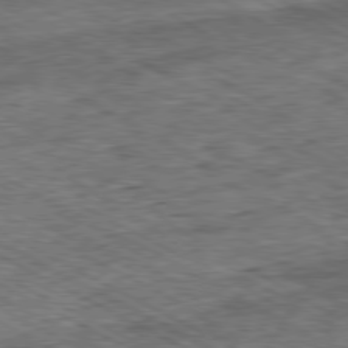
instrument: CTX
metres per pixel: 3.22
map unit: Ap
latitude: -80.4629
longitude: -84.5924
